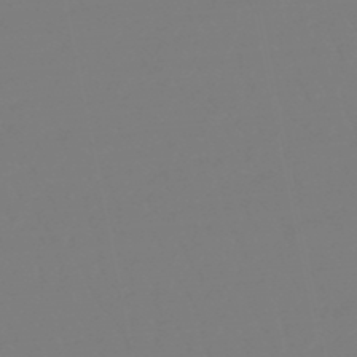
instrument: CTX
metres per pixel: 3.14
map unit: eHb
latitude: -48.9164
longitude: 85.8611
